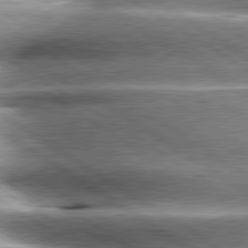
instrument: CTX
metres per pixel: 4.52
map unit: lApd
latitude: 80.3845
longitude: -141.5560
